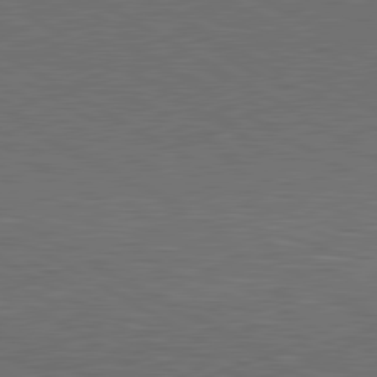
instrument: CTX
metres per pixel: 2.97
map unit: lApd
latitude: 80.5735
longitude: 117.8422
